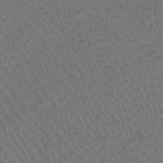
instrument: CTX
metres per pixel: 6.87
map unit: Htu
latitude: -11.2754
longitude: -72.7624
